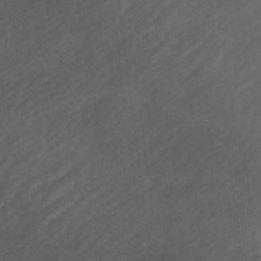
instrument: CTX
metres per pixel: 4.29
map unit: Ave
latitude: 1.4993
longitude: -111.6127
